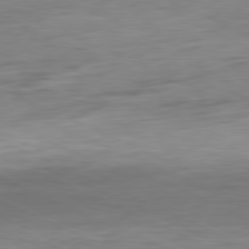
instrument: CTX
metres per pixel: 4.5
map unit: Ap
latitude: -81.0109
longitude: -81.8016
